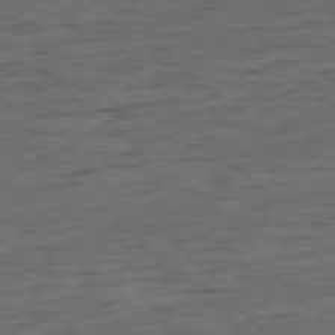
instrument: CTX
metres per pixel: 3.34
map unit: Ap
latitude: -76.3684
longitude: -91.9906
